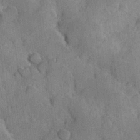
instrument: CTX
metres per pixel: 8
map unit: Hve
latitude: 23.6694
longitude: 147.8422
